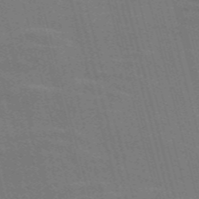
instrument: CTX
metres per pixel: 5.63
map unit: Nve
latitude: -58.3495
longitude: 62.4818
